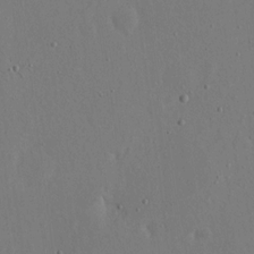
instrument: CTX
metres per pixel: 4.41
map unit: eHh
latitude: 16.4412
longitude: -70.0822
